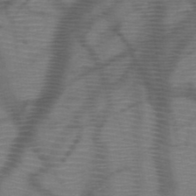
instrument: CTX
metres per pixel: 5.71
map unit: HNb
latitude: -48.1039
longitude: -45.0269
